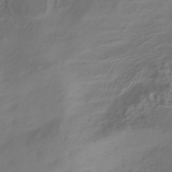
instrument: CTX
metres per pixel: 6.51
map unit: ANa
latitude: -37.7855
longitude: 97.8800
